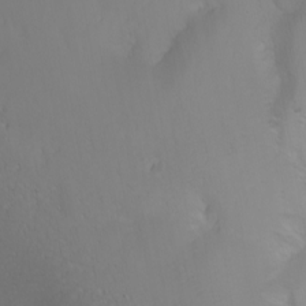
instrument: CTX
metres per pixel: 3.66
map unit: Nhu
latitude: -6.8975
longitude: -82.6301
